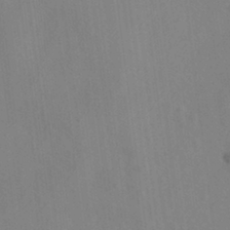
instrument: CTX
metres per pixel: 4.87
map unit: ANa
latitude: -39.3699
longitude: 96.1417
